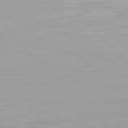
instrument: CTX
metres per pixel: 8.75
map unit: Hpe
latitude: 77.2159
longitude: -172.1955
